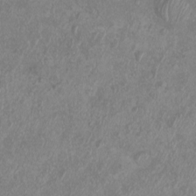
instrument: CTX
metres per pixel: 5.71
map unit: eHh
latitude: -7.2187
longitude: -76.8002
